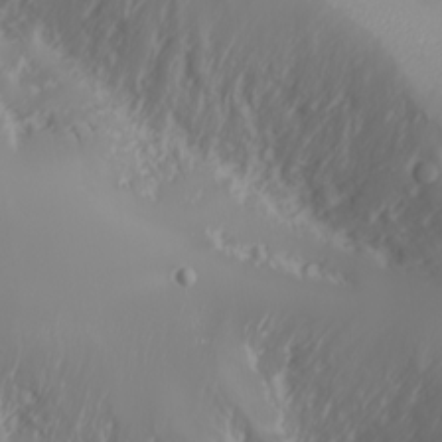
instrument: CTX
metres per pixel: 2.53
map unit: Nhu
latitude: -6.9163
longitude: -89.5938
